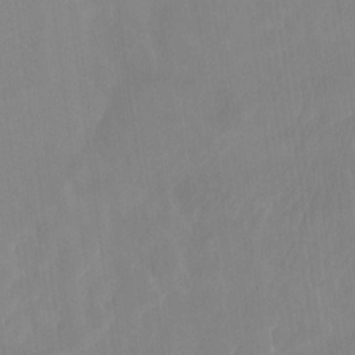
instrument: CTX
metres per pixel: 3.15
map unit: Htu
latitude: -12.3495
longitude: -46.8002
